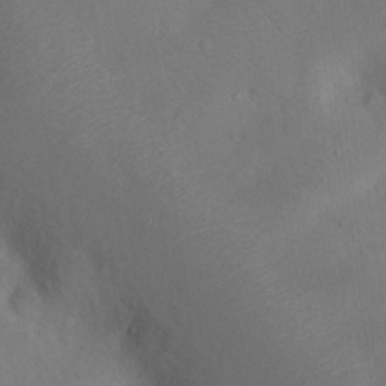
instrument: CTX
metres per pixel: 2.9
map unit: Nhu
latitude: 14.7625
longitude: -36.4223
